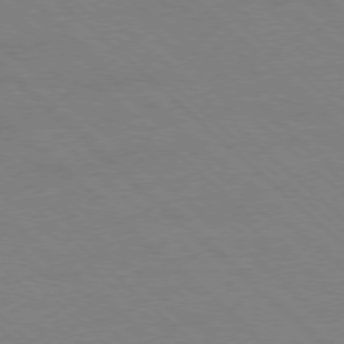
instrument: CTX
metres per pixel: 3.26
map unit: Ap
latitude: -77.7478
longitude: -84.6869
